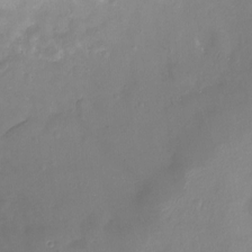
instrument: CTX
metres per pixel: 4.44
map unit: Ht
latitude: -16.5007
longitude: -44.4412
